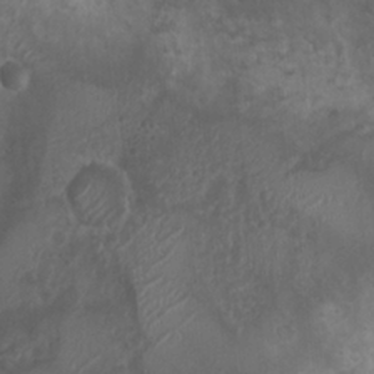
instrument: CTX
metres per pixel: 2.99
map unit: Nhu
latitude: 6.9325
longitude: -21.1592
